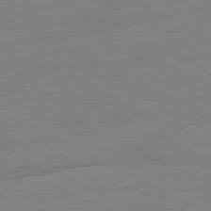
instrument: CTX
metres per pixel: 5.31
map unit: Ap
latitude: -80.8219
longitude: -77.2348
